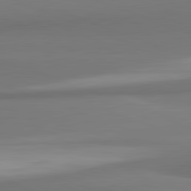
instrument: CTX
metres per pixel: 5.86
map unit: lApd
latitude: 82.1577
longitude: 169.8800
